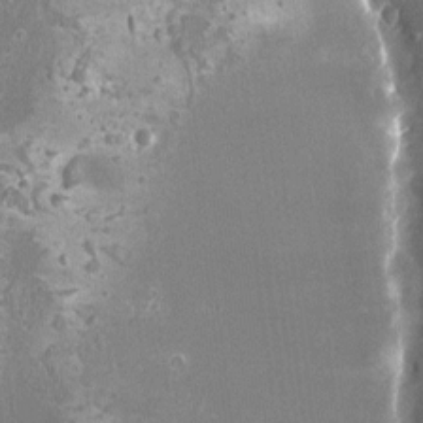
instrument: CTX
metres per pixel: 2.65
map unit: HNhu
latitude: 0.6490
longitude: 5.9178
